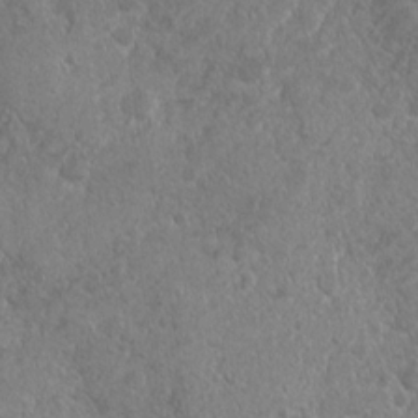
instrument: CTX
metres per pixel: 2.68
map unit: Ave
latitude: -10.5196
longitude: -120.0255
